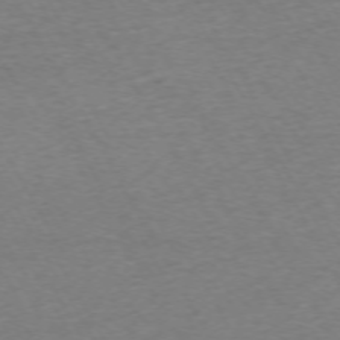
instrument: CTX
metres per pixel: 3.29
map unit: Ap
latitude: -72.8597
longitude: -69.4993
